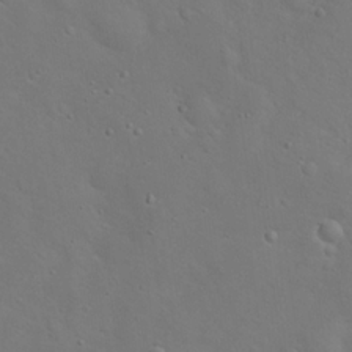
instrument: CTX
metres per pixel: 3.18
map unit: Hto
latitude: 17.4237
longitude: -53.4049
